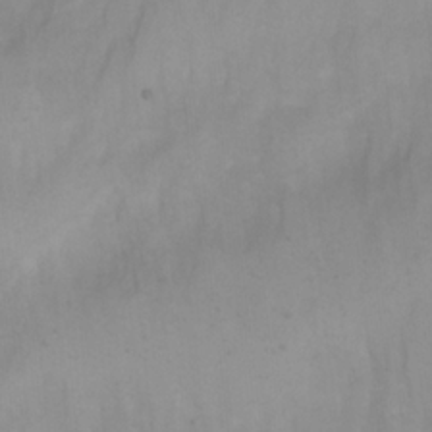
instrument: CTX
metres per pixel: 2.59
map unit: Aa
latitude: -3.6154
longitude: -72.0444
